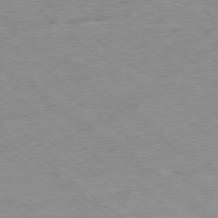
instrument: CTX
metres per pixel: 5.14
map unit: Hpe
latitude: -78.9352
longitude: -23.0458
